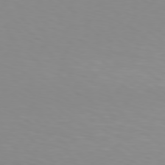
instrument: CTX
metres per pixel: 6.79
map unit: Hpe
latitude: 78.0255
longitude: -138.0633
